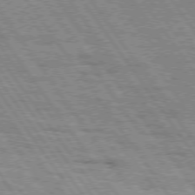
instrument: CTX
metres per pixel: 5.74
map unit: Hpe
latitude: 74.7813
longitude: -152.1200
